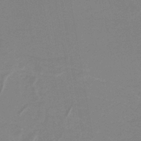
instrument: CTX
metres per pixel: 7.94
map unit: lHb
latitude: -40.5951
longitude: 52.6896
